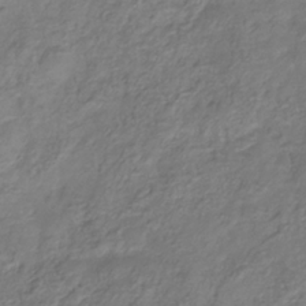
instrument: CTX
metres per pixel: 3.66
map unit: Hve
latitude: -33.7100
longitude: 90.6897
